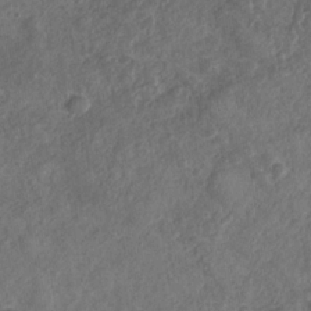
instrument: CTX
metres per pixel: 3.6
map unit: Nhu
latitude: -31.1620
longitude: -62.0255
